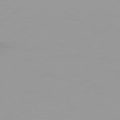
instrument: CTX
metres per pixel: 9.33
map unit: Hpe
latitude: 75.8017
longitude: -128.2144
